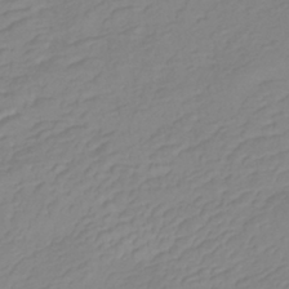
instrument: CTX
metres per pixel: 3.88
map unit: lHb
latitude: -40.9353
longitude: 76.5574
